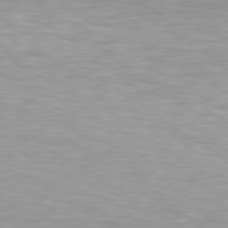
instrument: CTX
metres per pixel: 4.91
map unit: Hpe
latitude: 79.5182
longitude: -129.8016
